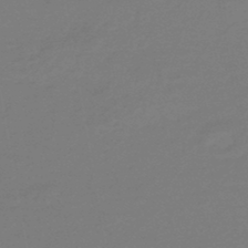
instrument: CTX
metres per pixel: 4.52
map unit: eHb
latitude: -46.3306
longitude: 88.2928
